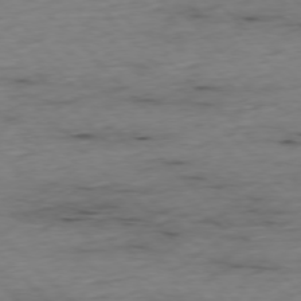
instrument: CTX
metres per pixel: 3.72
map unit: Ap
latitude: -77.0109
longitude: -91.2348
